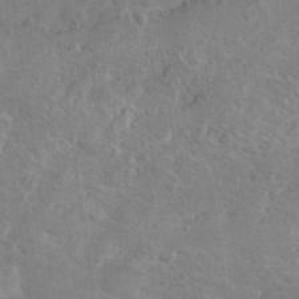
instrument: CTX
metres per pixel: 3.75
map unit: Hto
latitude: 17.6127
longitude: -38.2711
